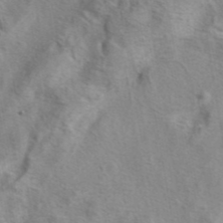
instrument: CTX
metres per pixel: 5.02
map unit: eAb
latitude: 41.1970
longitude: 104.6518
